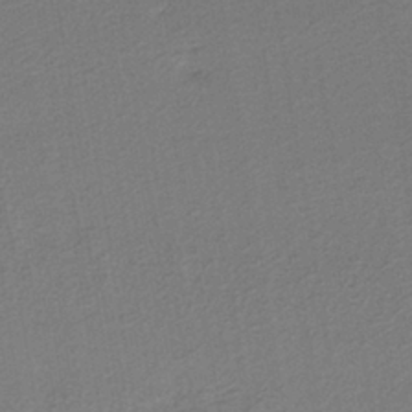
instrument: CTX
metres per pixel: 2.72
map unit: lHb
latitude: -38.4251
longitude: 59.1998
